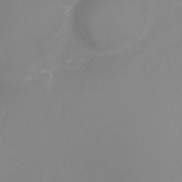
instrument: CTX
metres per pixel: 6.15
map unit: Ht
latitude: -6.5951
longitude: -20.8947
